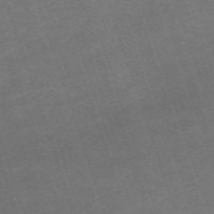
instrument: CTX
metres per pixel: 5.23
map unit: eHh
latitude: -63.8611
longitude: 50.2173
